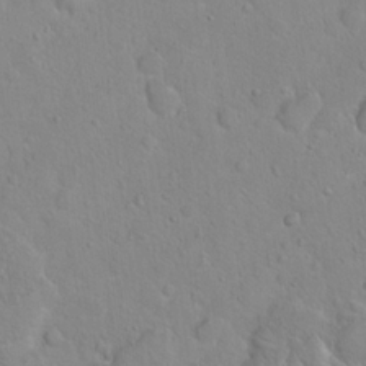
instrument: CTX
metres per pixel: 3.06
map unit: Hto
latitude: 16.2900
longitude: -39.1025
